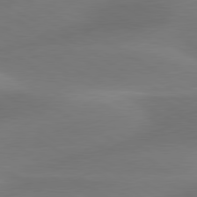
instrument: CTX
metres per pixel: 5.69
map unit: lApd
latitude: 79.9906
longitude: -88.9892
